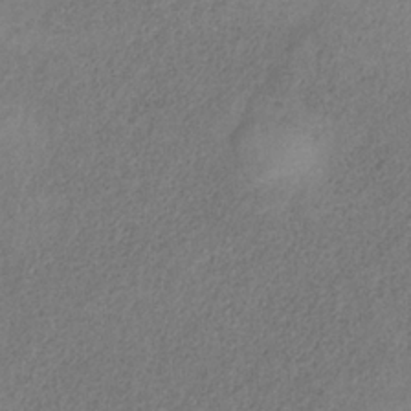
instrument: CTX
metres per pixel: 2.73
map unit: HNb
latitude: -32.4440
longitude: 58.7841
